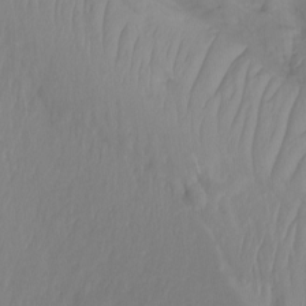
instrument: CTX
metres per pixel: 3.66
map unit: Nhu
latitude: -13.2187
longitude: -62.8002
